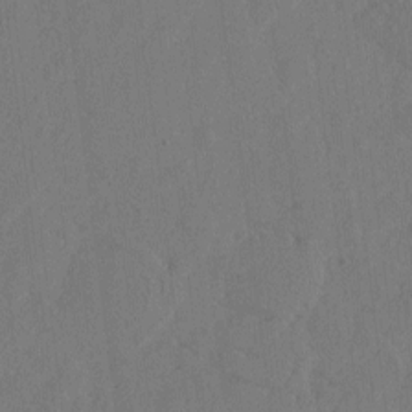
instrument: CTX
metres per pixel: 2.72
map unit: eHh
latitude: 3.0836
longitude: -78.8191
